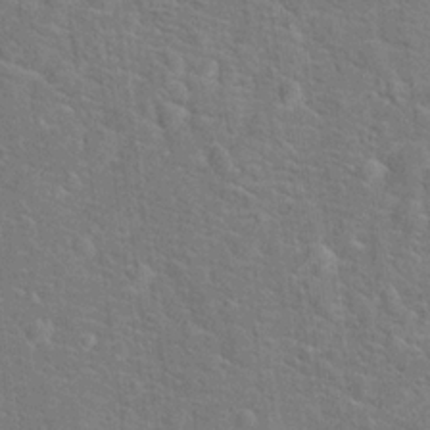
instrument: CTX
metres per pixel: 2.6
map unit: Hto
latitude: 17.4237
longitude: -43.2348
